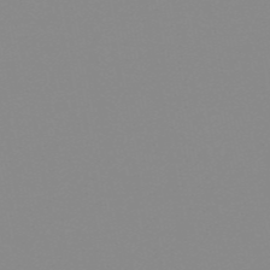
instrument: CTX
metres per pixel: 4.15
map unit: HNb
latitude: -53.7855
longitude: -49.3860
